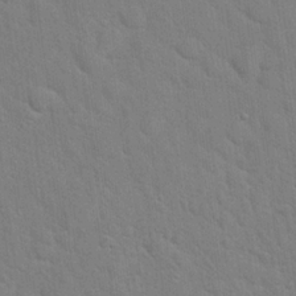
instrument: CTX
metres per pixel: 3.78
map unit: Hto
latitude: 21.5182
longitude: -52.2901
